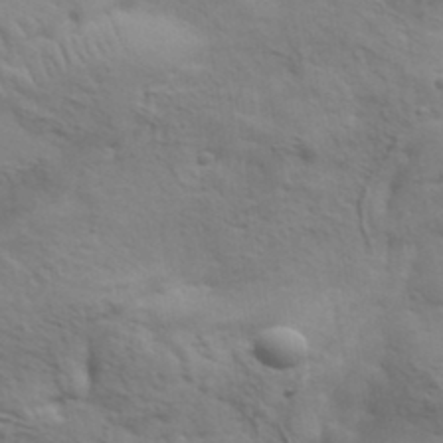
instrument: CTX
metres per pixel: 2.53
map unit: eHh
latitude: 36.5357
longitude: -80.8758
